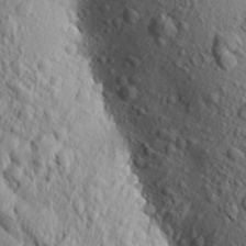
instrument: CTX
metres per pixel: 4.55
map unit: Aa
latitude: 18.4223
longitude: -147.8395
